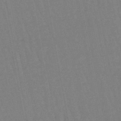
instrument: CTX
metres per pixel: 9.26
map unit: lHb
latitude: -46.1983
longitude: 78.7085
